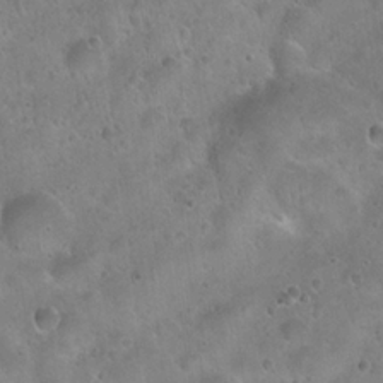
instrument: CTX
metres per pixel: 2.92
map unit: Hto
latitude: 22.3089
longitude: -54.4790
